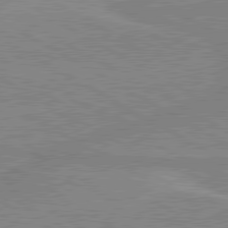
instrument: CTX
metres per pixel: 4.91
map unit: lApd
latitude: 80.2711
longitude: 168.4629
